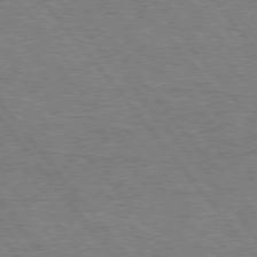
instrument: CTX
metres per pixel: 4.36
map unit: Hpe
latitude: 75.8017
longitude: -156.8569
